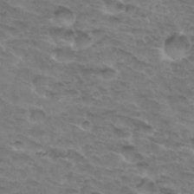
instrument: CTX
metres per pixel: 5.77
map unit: Hto
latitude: 33.0647
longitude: -46.6491
